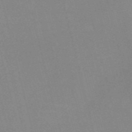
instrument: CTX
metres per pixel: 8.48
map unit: Nve
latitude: -57.9556
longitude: 63.4265
